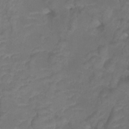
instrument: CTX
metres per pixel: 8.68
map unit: Ht
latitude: -9.6344
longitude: -35.7260
